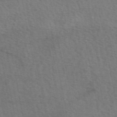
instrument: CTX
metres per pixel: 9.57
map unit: eAb
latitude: 51.2348
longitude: 115.2187
